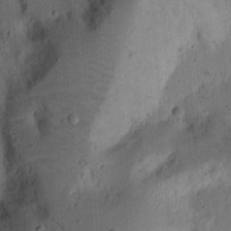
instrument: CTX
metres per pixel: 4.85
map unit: Ht
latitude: 14.1578
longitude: -74.4034
